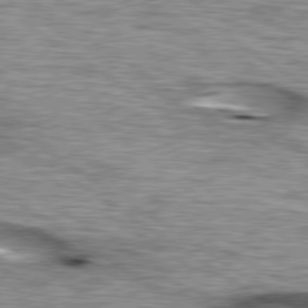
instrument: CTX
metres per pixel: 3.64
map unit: lApd
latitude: 79.5182
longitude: -49.6316
